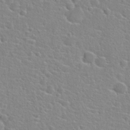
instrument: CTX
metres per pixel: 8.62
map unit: Hto
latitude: 24.0633
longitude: -46.5168
